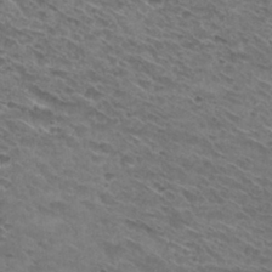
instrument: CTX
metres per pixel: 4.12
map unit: Hto
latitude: 30.8380
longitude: -46.6491
